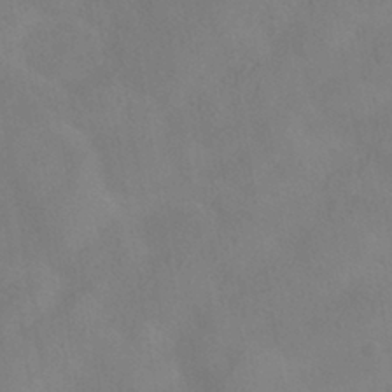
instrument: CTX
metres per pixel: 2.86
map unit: HNhu
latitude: -40.5007
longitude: 101.0675
